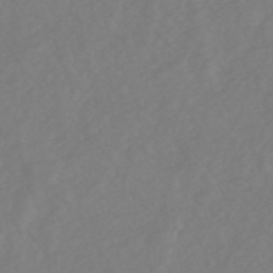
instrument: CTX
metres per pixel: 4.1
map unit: HNhu
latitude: -49.0298
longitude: 101.1431
